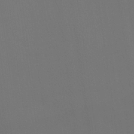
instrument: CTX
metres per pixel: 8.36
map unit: Htu
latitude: -13.6911
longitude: -47.9339
